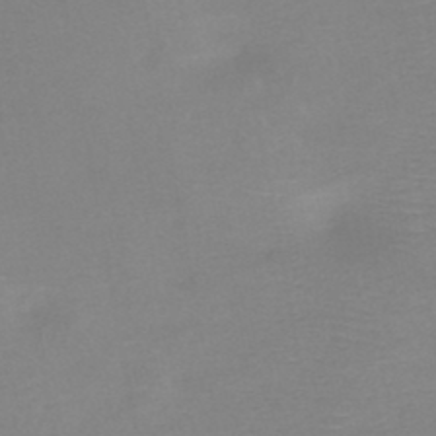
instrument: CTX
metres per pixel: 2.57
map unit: HNb
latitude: -46.2550
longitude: -43.5371
